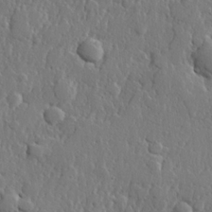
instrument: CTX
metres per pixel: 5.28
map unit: lHvf
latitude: 22.5735
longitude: 145.0487
